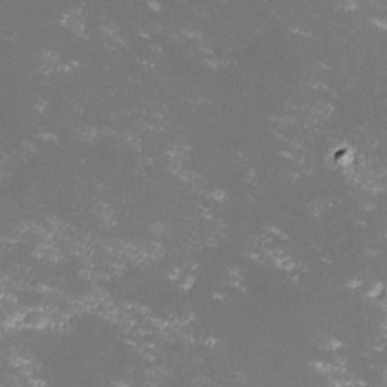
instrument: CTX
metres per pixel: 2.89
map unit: lHvf
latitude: -14.0283
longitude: -102.0822
